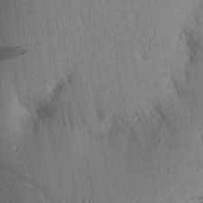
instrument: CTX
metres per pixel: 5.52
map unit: Aa
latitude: 26.8191
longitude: -148.1011
